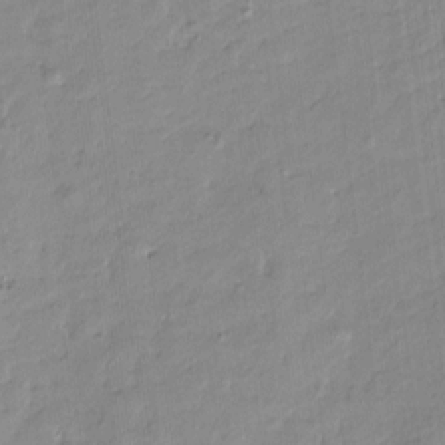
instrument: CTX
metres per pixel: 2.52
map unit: Htu
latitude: -9.5966
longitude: 176.4818
